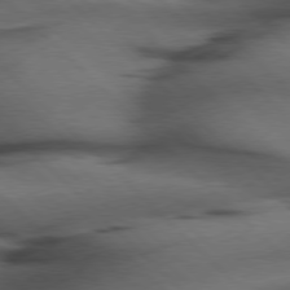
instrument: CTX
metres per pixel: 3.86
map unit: Hpe
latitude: 77.2915
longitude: -155.1403
